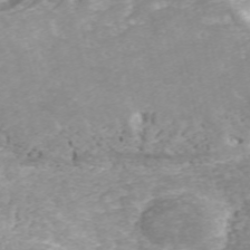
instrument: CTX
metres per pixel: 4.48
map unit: ANa
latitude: 41.0458
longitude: 33.9178
